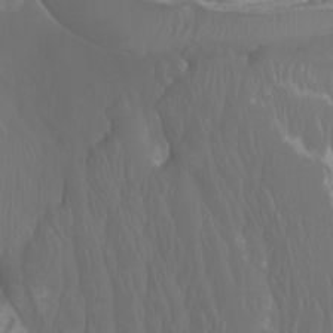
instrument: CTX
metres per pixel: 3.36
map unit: Htu
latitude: -6.8408
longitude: -71.2348
